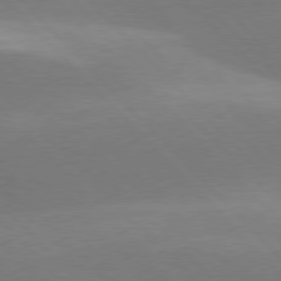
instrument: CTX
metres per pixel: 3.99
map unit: lApd
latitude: 77.5749
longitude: -50.1200
